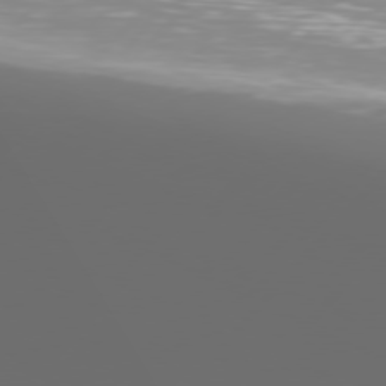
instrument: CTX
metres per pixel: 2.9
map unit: Hpe
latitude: 75.9528
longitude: -128.6490
